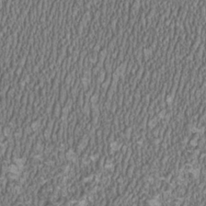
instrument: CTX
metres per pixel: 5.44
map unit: HNhu
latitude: 0.6679
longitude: 0.6519
